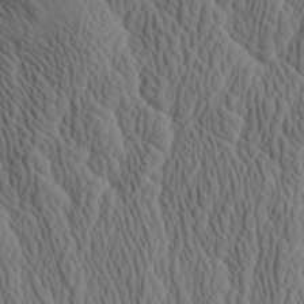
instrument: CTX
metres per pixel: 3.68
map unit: Aa
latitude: 9.6316
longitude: -129.4615
